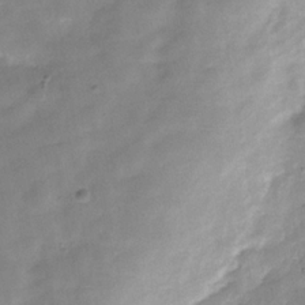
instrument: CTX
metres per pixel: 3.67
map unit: Hve
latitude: -31.3509
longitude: 92.6141
